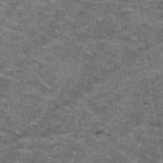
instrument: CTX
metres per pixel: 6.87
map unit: Hto
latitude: 39.6505
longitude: -42.1956
